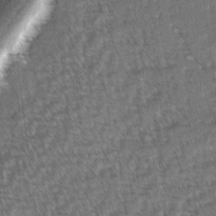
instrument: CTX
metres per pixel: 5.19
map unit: lAvf
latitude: -3.0108
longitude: -113.4804
